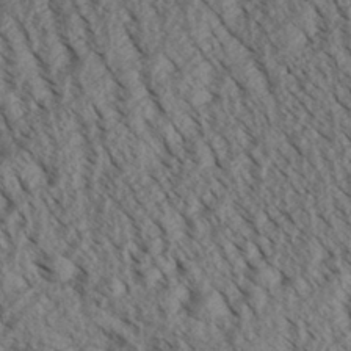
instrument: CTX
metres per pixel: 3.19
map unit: Aa
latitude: 30.8380
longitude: -138.1767
